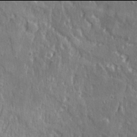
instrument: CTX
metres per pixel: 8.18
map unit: Ave
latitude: 21.9906
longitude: -134.6679
